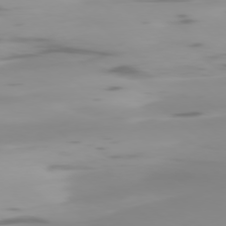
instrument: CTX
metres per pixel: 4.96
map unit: Ap
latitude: -78.2739
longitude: -64.4412
